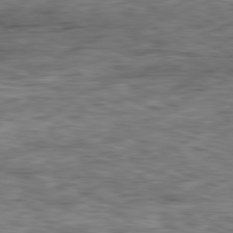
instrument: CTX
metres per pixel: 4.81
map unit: Ap
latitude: -81.7289
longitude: -79.8206
